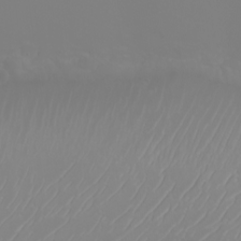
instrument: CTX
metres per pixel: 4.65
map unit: eHh
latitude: -6.1417
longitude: -88.5168
